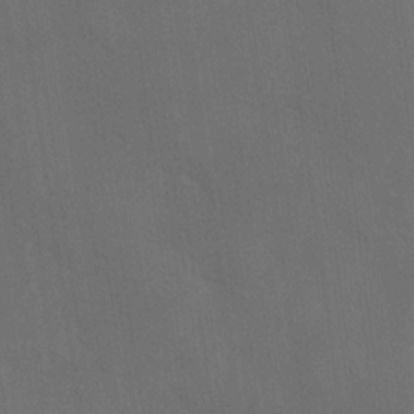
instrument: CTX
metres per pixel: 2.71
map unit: Ave
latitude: -0.5196
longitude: -112.5357
